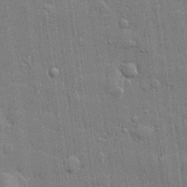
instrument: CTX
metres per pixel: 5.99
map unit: lHvf
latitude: 22.0444
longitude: 142.9352
